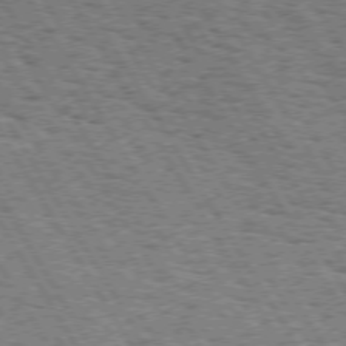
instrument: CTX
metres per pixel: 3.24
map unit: Hpe
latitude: 73.2159
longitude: -142.6869
